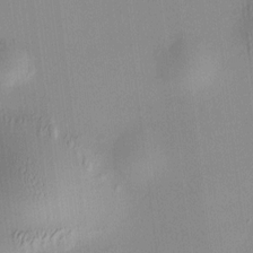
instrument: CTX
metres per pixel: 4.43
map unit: HNhu
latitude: 8.3467
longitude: 13.3888
